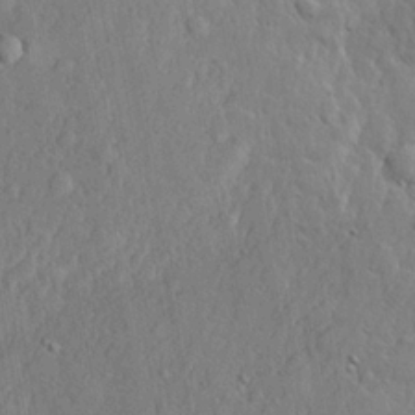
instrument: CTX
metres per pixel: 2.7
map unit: lHvf
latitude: 22.0822
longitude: 144.0094
